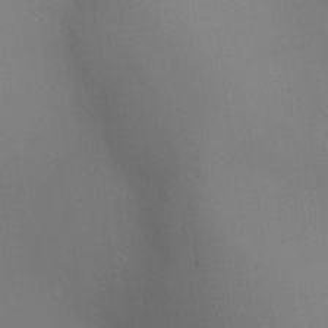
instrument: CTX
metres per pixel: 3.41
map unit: Ht
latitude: -5.3509
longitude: -25.4615
